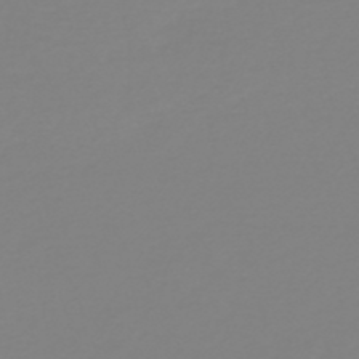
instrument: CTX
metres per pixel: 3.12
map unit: HNb
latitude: -46.3684
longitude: 54.7085
